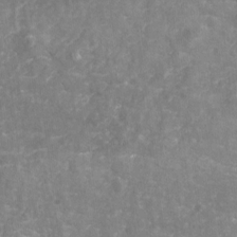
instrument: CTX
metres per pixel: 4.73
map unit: Nhu
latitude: -18.1984
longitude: -57.0080
